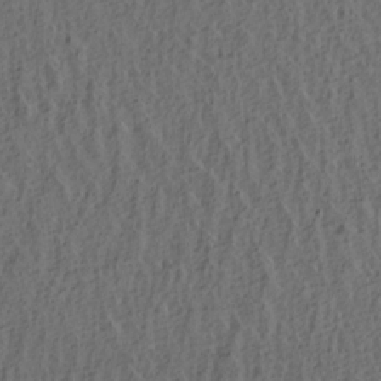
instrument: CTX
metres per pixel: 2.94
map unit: lAa
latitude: 4.5168
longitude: -113.5560
